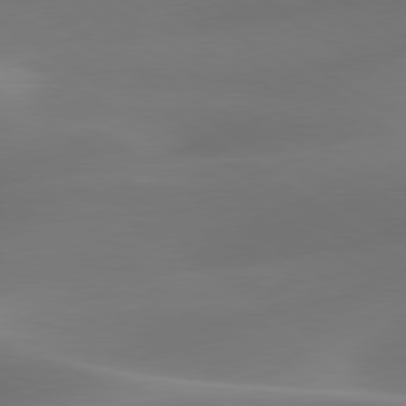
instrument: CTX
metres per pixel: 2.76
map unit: lApd
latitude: 79.9339
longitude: -92.2333
